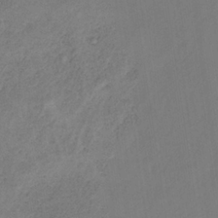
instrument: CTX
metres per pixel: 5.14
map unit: HNb
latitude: -33.2565
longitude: 56.7652
